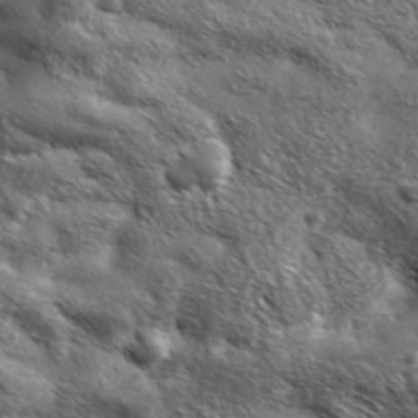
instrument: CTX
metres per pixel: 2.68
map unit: ANa
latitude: 39.6127
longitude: -90.6490
